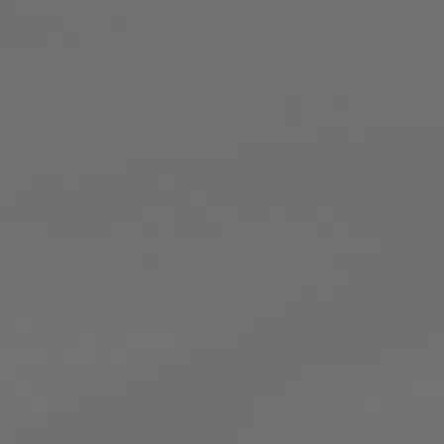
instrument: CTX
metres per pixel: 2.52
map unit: lApd
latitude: 79.0459
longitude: -172.1766
